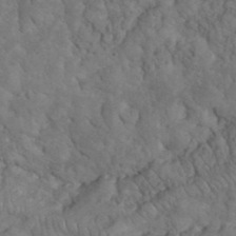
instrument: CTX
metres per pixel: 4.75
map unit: eHh
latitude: 33.7072
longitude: -66.6868
